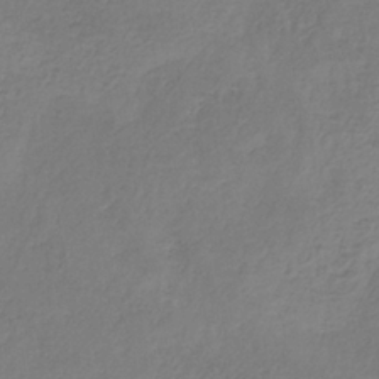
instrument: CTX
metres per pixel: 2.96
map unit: HNb
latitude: -33.5966
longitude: 55.9556
